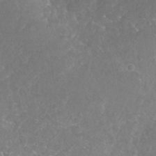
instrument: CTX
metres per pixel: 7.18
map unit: Hto
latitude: 27.1025
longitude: -50.3089
